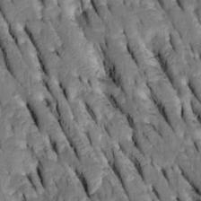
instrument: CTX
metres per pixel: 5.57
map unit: Htu
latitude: -2.0850
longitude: 150.7085
